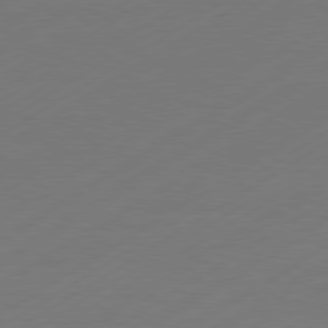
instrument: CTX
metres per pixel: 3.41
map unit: Hpe
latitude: -81.0865
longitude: 15.2565
